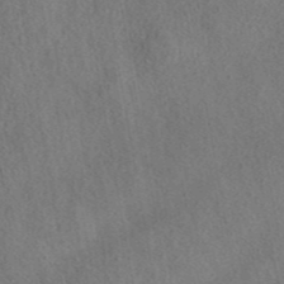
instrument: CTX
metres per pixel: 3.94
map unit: eAb
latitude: 43.8017
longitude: 109.1053
